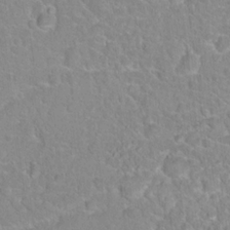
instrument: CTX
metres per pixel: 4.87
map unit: Hto
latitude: 17.0647
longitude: -36.9514
